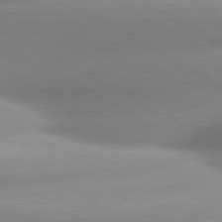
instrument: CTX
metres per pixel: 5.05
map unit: lApd
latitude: 80.2711
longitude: -157.5560
